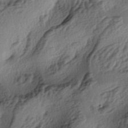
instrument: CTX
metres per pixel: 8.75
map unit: lAa
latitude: -4.4440
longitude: -124.1200
